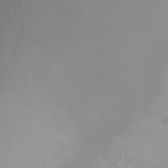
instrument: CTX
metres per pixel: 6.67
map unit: Ht
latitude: -15.6533
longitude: -48.4979
